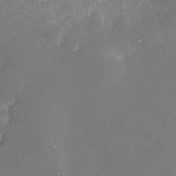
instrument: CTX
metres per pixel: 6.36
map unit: Nhe
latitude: -35.4454
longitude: -91.4993
